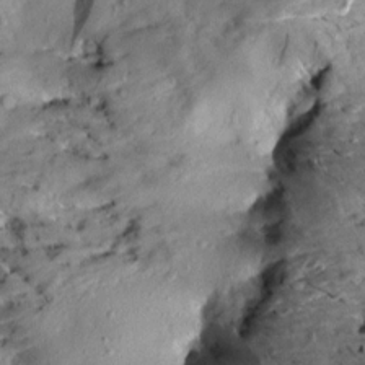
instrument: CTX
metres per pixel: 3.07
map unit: Aa
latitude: 10.9892
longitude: -142.8947
